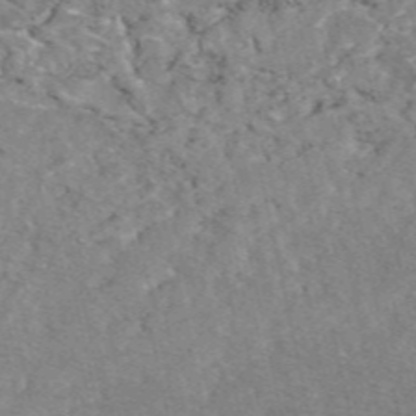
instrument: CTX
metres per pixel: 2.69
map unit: eAb
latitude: 48.1011
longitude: 112.6897
